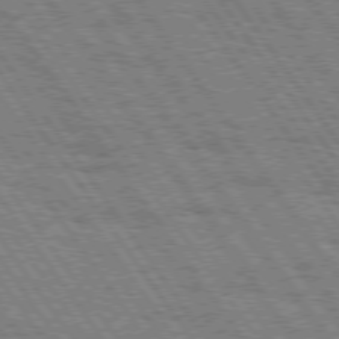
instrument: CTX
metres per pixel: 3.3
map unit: Hpe
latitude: 74.8380
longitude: -151.9906
